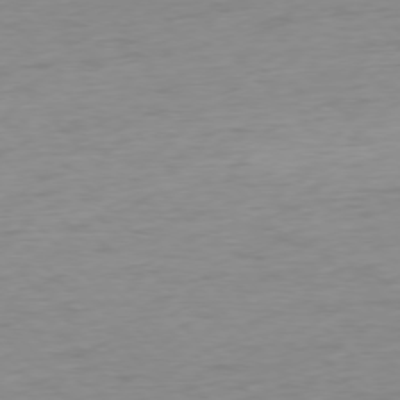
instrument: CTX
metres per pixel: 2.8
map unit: Ap
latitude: -76.6707
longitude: -63.8017
